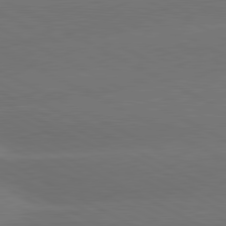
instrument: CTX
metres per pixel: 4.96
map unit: lApd
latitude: 80.9325
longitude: -147.5938
